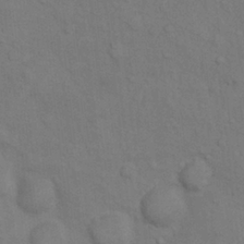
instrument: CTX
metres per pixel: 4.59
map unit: Nhu
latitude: 7.9339
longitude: -24.3278
